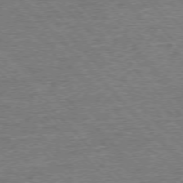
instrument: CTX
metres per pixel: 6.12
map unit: Ap
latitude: -76.6330
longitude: -96.8380
